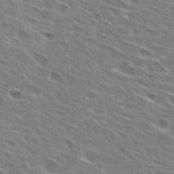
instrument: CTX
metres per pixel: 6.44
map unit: Hto
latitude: 28.4034
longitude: -44.5734
